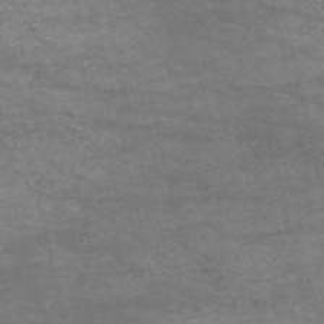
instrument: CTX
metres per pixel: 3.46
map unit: HNb
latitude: -53.2753
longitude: -38.7435
